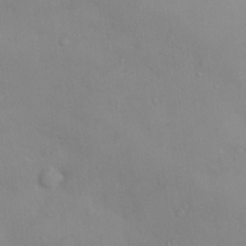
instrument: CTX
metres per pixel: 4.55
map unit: Nhu
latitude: 13.2726
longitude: -27.9150
